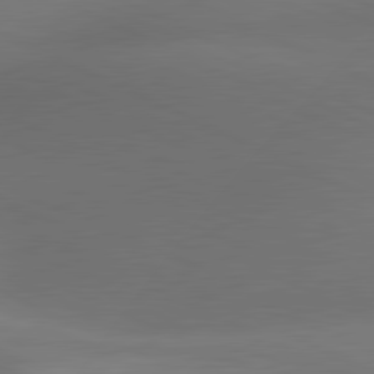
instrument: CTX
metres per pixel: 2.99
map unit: lApd
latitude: 81.1970
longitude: 133.7478
